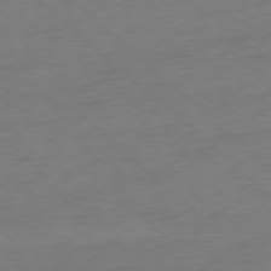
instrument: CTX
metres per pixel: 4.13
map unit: Ap
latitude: -77.7667
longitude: -91.3104
